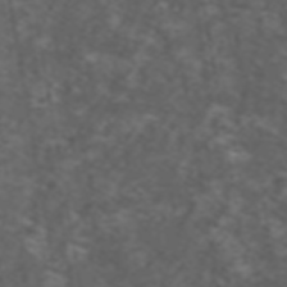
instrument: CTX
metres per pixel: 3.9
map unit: ANa
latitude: 39.1403
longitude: 24.1795
